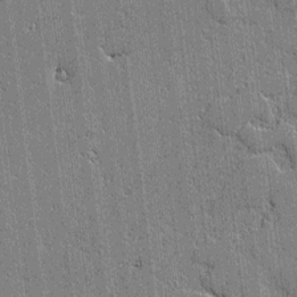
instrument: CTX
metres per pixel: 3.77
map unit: lAvf
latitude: -1.4833
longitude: -106.4412
